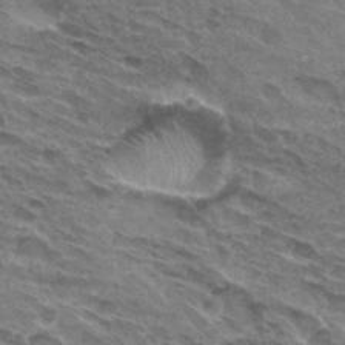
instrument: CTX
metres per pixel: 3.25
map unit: Hto
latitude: 31.8773
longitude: -45.2348
